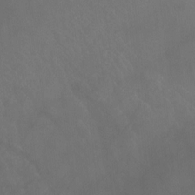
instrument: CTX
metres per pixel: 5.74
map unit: Ht
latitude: -9.3510
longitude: -39.4993
